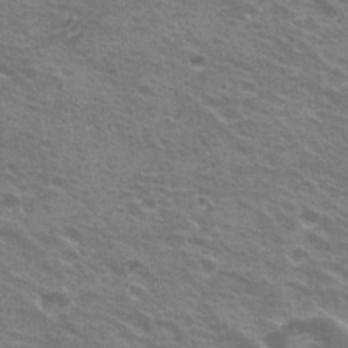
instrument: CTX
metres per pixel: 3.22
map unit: Hto
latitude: 22.2145
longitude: -31.1592
